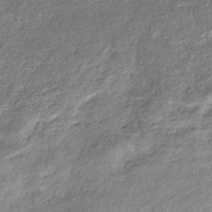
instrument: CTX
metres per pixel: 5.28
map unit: eHb
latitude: -36.2739
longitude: 78.9541
